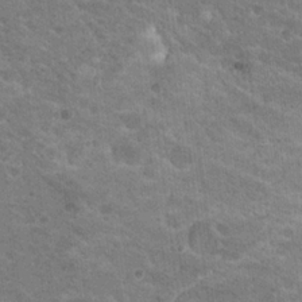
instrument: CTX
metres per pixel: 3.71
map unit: Hto
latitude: 19.6505
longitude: -33.8583
